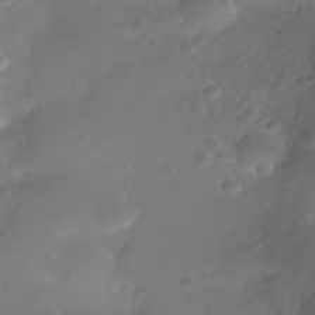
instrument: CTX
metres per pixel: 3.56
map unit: Nhe
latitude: -36.5762
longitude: -130.9703
